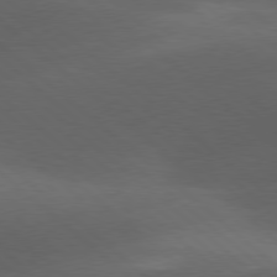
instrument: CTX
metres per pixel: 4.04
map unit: lApd
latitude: 78.1956
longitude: -52.3845
